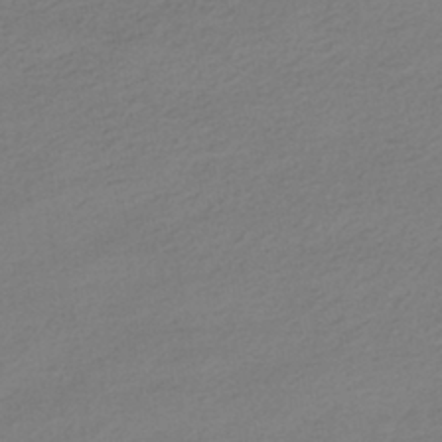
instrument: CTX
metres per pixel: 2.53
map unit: HNhu
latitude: -41.4454
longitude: 95.9178
